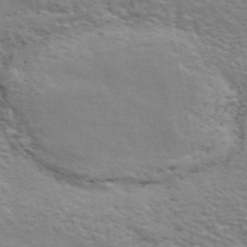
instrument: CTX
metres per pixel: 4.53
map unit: ANa
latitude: 48.4223
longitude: -75.0836
